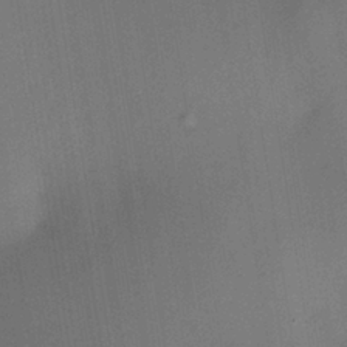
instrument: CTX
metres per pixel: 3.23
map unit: HNhu
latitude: 13.3293
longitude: 11.0298
